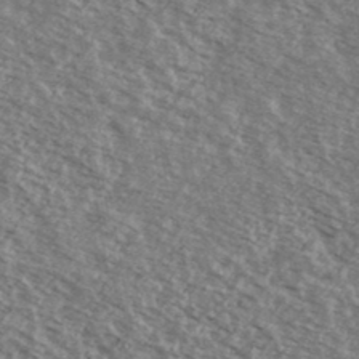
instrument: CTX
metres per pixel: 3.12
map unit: Ave
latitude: 38.9325
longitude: -109.4048
